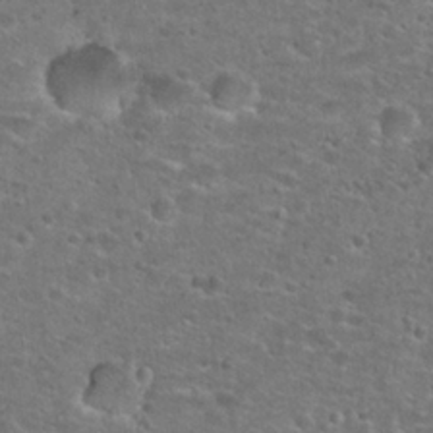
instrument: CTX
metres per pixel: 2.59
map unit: Hto
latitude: 25.5182
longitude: -49.7450
